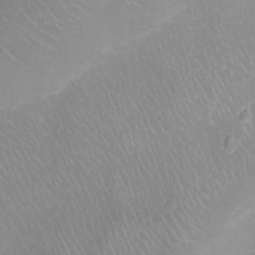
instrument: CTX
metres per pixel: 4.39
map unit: Ht
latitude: -8.2361
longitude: -20.2145
